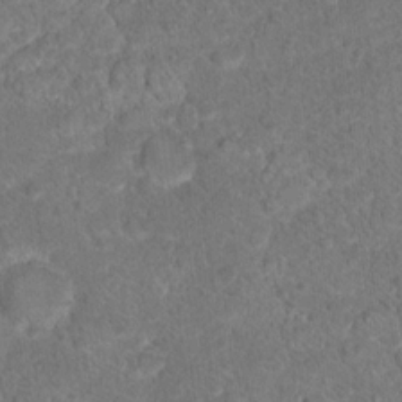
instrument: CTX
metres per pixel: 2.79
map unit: Hto
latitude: 18.0255
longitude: -37.1970
